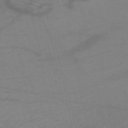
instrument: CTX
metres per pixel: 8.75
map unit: HNb
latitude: -51.9556
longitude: -43.1592
